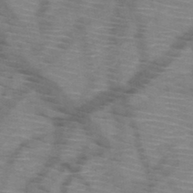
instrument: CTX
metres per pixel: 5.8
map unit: HNb
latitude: -47.9556
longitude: -45.1214
